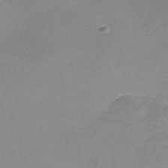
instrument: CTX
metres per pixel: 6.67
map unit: Nve
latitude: -56.6896
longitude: 59.1053
